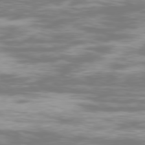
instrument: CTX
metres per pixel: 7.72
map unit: Ap
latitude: -79.1620
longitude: -60.3656
